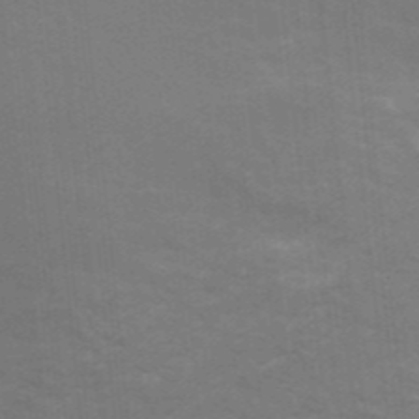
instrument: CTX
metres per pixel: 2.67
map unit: ANa
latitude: 44.3089
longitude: 28.0283
